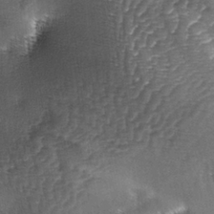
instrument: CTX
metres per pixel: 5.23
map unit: lAa
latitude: -4.7274
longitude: -128.2522
